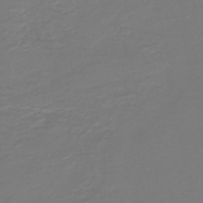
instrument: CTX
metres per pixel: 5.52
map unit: HNb
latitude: -47.1620
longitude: 52.6896
